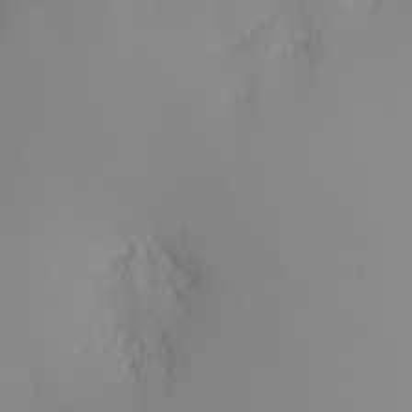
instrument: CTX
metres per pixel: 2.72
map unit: Nhu
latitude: -0.1795
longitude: -75.9717
